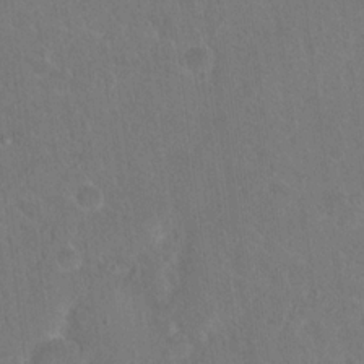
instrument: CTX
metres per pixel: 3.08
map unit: Hto
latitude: 17.6505
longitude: -39.9906
